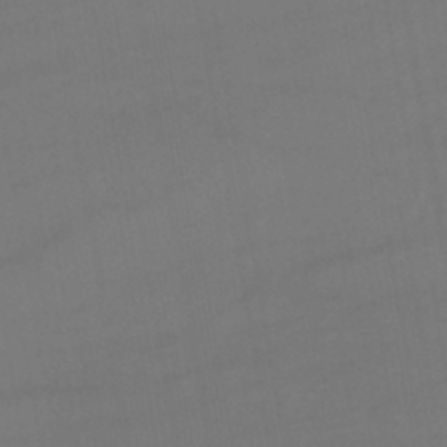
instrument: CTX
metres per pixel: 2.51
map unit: lHb
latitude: -42.9541
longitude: 70.6330
